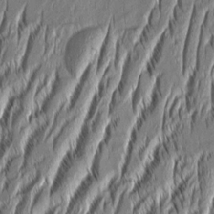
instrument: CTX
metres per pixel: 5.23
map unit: Aa
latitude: 8.5546
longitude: -131.7450
